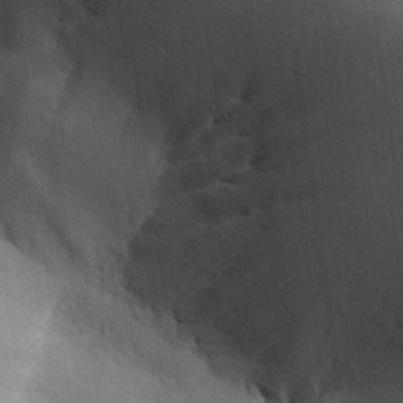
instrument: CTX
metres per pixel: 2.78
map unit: Aa
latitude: 25.1970
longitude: -127.6883
